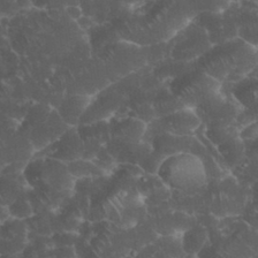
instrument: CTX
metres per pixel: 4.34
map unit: eHh
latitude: 34.1577
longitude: -65.0836
